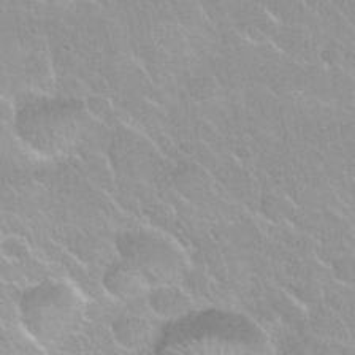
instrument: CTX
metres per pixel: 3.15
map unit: Nhu
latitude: 30.2145
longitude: -55.1403
